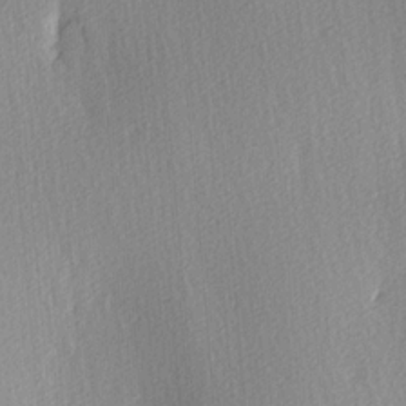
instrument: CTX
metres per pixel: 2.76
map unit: Ave
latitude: 3.3670
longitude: -112.1767
